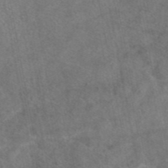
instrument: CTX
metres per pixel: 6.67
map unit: eAb
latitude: 45.1781
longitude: 108.1417
